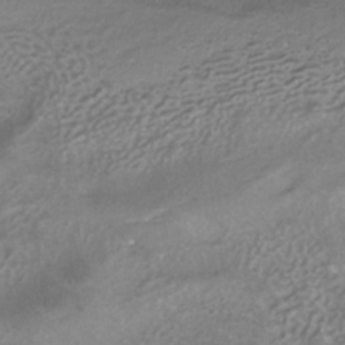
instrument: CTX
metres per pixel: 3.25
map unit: ANa
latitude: -37.4454
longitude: 94.6140
